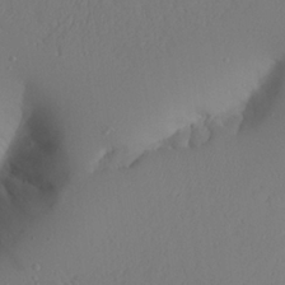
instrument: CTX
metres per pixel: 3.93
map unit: Aa
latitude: 24.3278
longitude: -128.2144
